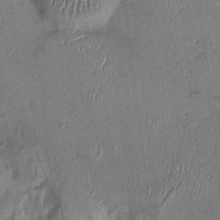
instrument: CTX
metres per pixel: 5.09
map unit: Ht
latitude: -1.1809
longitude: -14.1578
